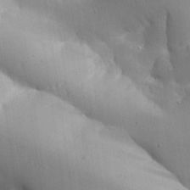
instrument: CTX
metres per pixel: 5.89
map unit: Aa
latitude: 27.2726
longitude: -129.3104
